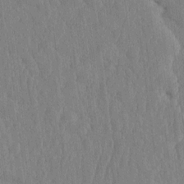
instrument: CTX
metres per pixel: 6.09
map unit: HNhu
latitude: -3.2942
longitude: 14.4251
